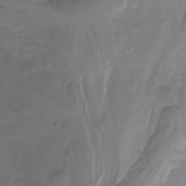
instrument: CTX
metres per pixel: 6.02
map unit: Hto
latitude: -13.2943
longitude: -42.4979
